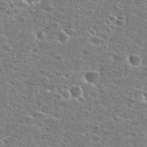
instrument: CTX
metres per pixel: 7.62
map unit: Hto
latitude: 27.1970
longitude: -47.2159
